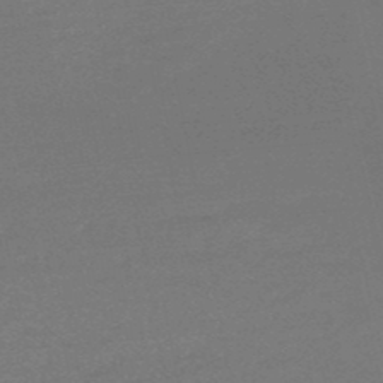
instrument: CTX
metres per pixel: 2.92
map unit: eHb
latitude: -48.4818
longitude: 88.3117
